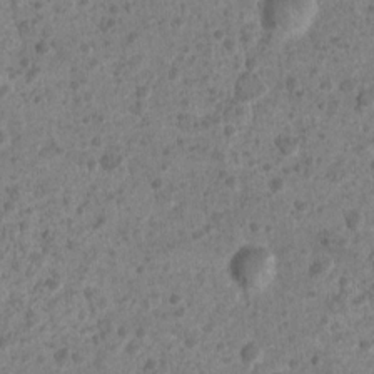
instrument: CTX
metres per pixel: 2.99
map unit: Nhu
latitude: 2.7813
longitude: -16.3278
